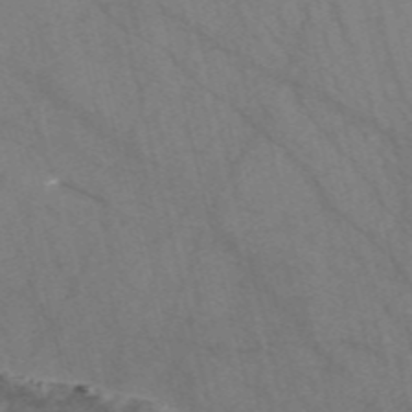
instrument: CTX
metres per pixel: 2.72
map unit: Nve
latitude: -57.2187
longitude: 54.5385
